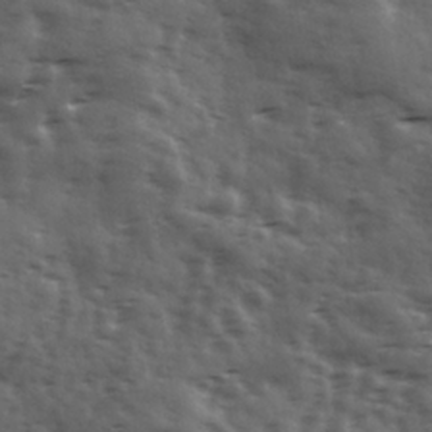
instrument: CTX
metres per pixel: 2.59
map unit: Ave
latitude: 18.3089
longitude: -132.0822
